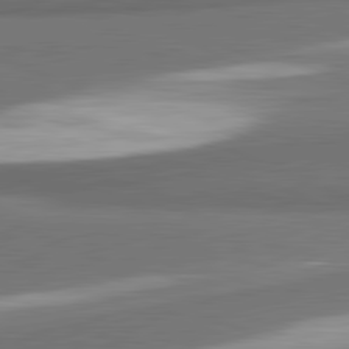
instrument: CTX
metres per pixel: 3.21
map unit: lApd
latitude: 81.7639
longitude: 174.1794
